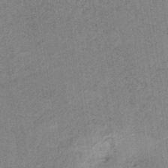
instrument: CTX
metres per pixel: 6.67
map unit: HNb
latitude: -33.0487
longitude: 62.5573
